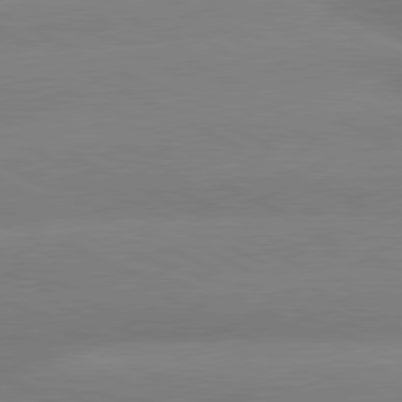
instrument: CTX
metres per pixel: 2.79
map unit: lApd
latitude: 80.9136
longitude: -150.9891
